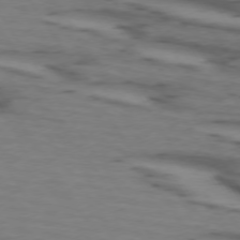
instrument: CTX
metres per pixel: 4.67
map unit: lApd
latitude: 73.5560
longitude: -71.2726
